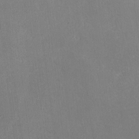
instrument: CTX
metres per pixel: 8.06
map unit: lHvf
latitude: -10.5385
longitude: -100.1767
